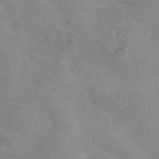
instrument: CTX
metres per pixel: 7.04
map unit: eAb
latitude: 48.6302
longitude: 122.9920
